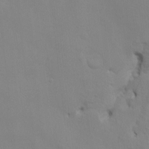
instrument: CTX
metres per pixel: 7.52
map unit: HNhu
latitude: 4.9892
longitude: -4.3278
